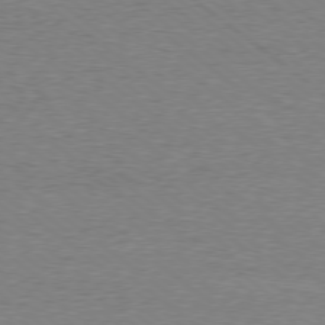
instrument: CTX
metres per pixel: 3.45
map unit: Ap
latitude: -79.0486
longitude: -82.5167
